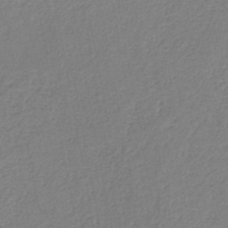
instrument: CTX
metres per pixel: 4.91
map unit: HNb
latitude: -45.2565
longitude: -42.6113
